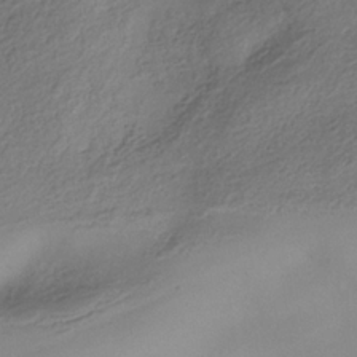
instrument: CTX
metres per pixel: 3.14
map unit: Hve
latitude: -34.3684
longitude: 88.5007
